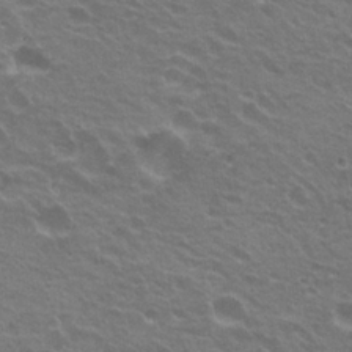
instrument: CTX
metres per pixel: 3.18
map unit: Hto
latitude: 23.0836
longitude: -31.0837
